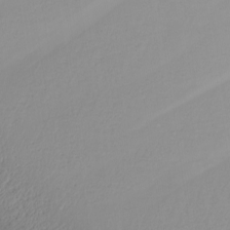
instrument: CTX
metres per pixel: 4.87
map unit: Nhu
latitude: -8.6518
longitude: -84.5357
